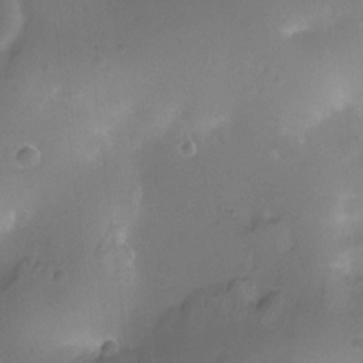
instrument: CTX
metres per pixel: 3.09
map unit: Nhu
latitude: -12.7463
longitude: -41.1214
